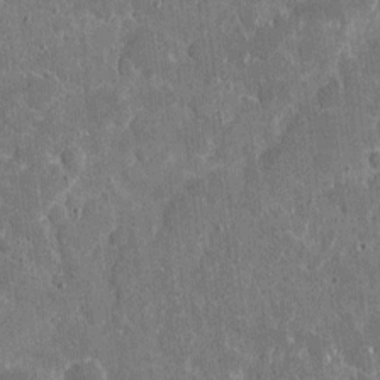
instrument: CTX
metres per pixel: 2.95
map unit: eHh
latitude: 5.4804
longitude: -67.5560
